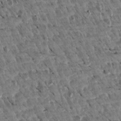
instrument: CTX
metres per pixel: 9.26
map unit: Aa
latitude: 13.2537
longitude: -141.5938
